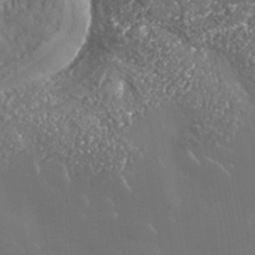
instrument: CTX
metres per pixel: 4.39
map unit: Nhe
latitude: -35.8800
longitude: -92.7057
